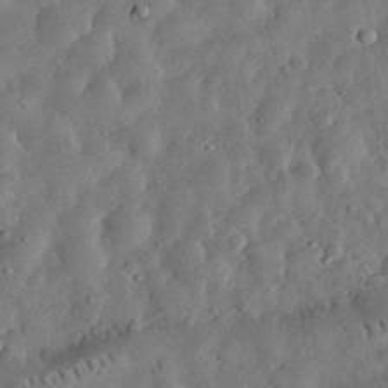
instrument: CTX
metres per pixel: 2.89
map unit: eHh
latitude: 32.7435
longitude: -75.2348
